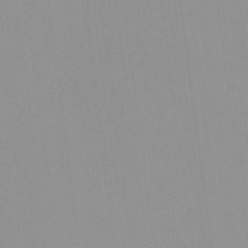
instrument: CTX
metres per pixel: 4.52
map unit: lHvf
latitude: -13.8800
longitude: -104.1389
